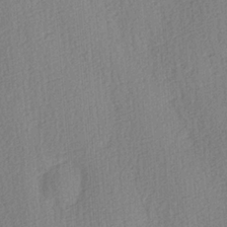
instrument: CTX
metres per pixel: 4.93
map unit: Ave
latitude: 3.5749
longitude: -111.8017
